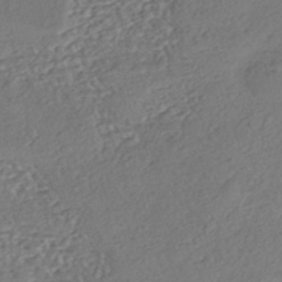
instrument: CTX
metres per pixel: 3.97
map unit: eHh
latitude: -43.1053
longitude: 122.6519
